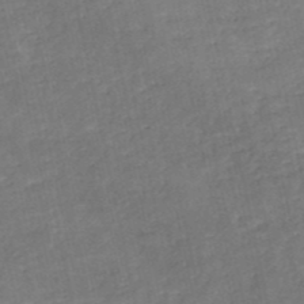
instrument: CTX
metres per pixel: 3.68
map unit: eHh
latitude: -51.9745
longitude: -24.7057
